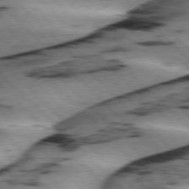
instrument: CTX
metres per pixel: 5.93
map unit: lApd
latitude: 76.1955
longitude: -79.2348
